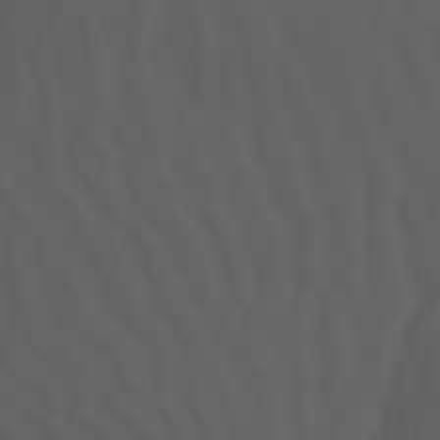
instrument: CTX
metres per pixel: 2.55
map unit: Nhu
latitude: -7.1431
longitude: -85.1214
